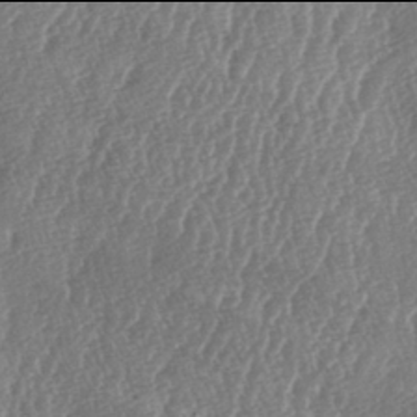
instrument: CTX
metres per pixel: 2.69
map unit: lAa
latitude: -6.0094
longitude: -129.7449
